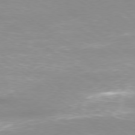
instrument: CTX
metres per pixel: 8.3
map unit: Ap
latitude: -79.6344
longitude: -66.3467
